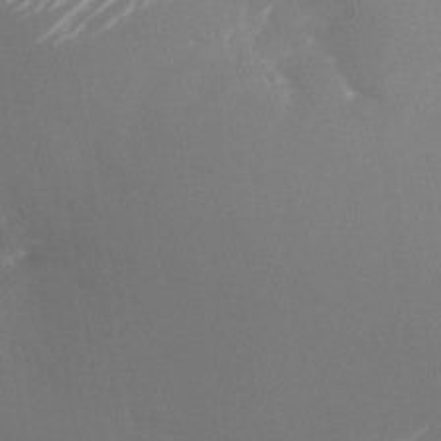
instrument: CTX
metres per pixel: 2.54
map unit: Nhu
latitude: -24.7841
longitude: -72.5546
